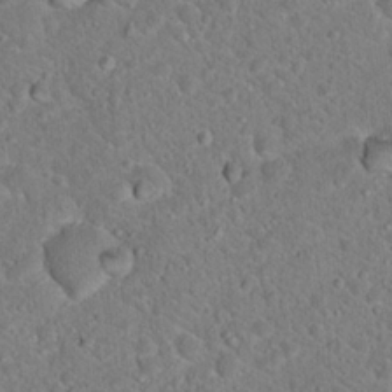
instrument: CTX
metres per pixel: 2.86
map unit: Hto
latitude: 19.1214
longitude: -33.2915
